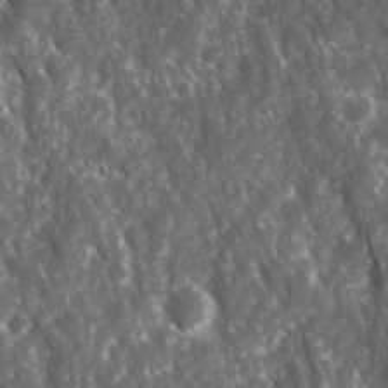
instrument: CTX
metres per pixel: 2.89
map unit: Ave
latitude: 15.6694
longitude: -132.3467
